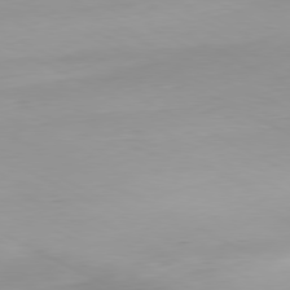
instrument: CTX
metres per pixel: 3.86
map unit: Hpe
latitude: -80.9731
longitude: 16.5952
